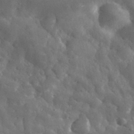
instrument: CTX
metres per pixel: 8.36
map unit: eHh
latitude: 31.3860
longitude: -72.5357
